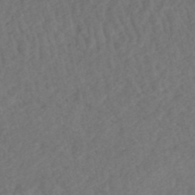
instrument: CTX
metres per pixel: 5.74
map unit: HNhu
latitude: -48.6141
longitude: 97.2754
